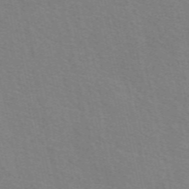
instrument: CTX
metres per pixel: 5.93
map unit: eAb
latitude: 51.0080
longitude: 111.3131
